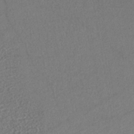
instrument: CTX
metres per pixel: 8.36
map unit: HNhu
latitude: -45.1998
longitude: 103.9178
